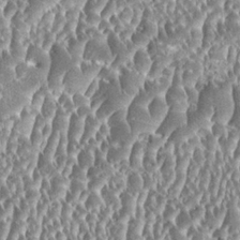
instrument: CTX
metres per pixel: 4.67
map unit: HNhu
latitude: 0.2711
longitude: 0.0283
